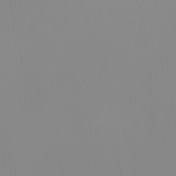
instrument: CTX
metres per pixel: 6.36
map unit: eHh
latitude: -5.5210
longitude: -86.0255
